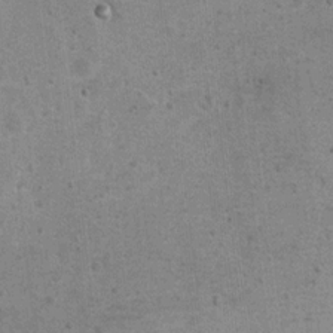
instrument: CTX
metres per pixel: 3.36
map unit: Hto
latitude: 11.5182
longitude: -36.5168
